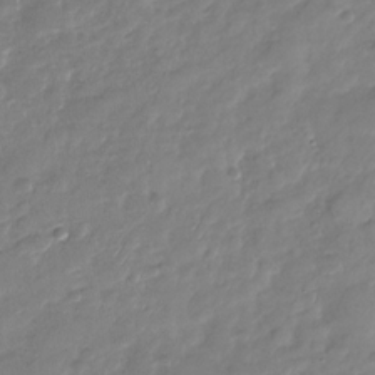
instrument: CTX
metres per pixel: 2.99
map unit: Nhu
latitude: -28.2362
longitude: -62.0633
